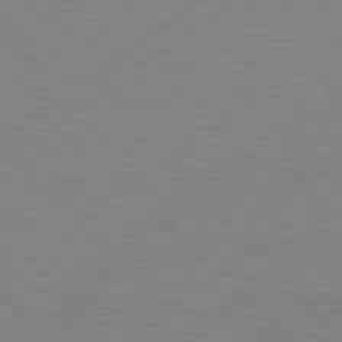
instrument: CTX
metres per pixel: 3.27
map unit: Hpe
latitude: 79.1970
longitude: -120.3845
